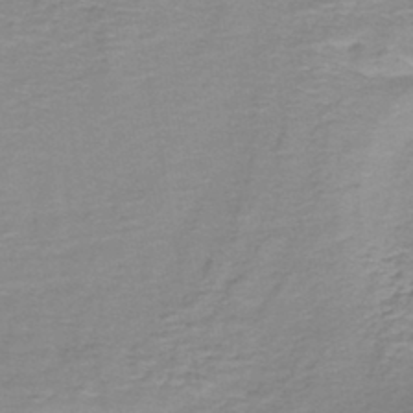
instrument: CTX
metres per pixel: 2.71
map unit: lHb
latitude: -41.7477
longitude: 58.3117
